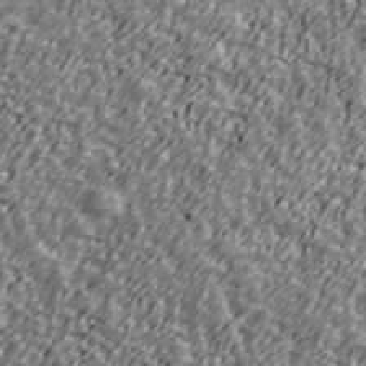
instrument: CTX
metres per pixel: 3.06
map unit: Ave
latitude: 41.3103
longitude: -113.4237
